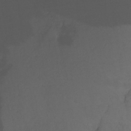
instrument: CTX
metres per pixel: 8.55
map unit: Nhu
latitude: -14.1039
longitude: -52.1389
